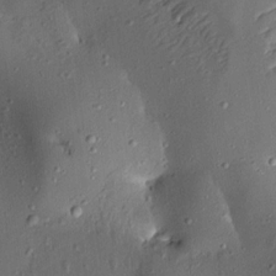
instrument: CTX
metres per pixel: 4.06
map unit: Aa
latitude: 12.8758
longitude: -139.9906
